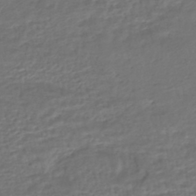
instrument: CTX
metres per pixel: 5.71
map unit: HNhu
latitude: -45.8233
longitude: 102.8408
